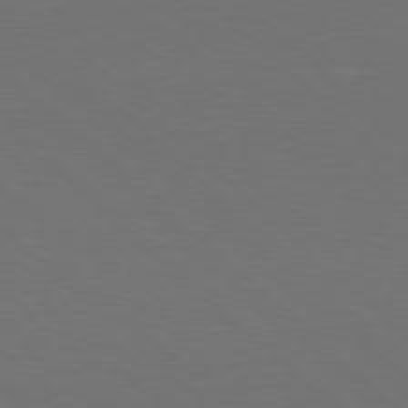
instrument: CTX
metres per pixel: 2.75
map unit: Hpe
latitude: 78.0633
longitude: -175.7828
